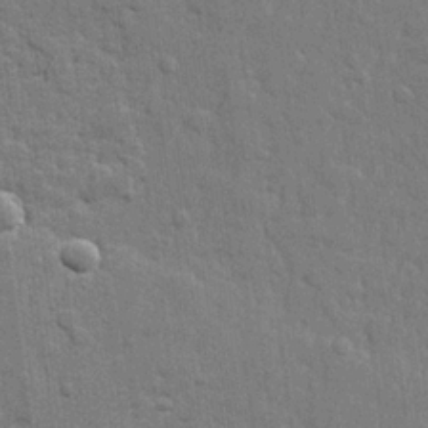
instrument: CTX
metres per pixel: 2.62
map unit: lHvf
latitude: 23.8961
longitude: 142.4251
